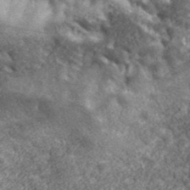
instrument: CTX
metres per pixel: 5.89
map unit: eHh
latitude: 43.2348
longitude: -88.5735
